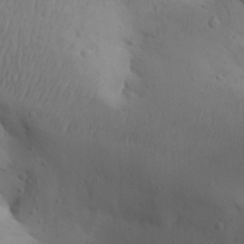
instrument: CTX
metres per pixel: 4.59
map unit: Aa
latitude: 30.4223
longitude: -145.9528
